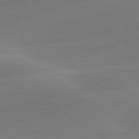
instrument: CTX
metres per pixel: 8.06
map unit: lApd
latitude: 79.9717
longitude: -91.1025
